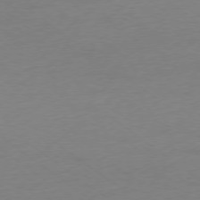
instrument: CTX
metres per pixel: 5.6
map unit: Ap
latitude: -78.6140
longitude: -67.5938
